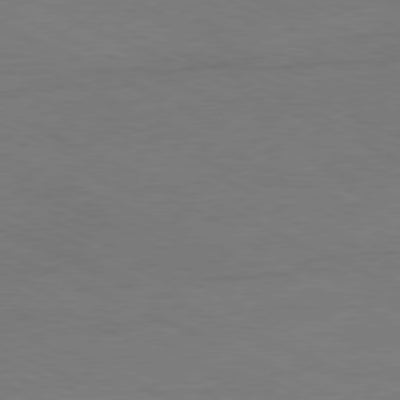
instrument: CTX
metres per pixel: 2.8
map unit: Ap
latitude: -77.8044
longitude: -74.1200
